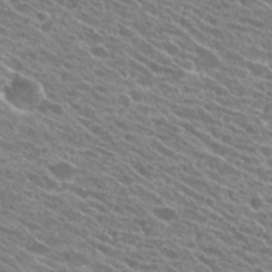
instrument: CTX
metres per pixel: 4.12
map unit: Hto
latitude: 25.4426
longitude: -41.7638
